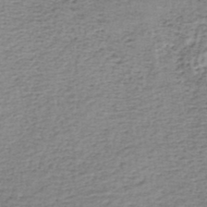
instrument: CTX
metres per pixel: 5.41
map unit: lHb
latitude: -44.8597
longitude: 58.4440
